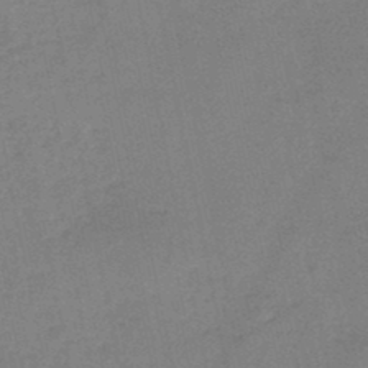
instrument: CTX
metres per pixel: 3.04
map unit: HNb
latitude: -46.3684
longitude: -35.9150
